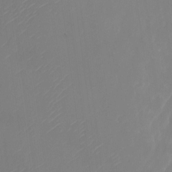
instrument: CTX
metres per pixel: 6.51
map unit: Nhu
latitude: -22.9542
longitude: -71.1781
